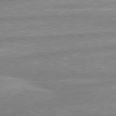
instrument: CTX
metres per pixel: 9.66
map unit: lApd
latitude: 80.4034
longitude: -169.5938
